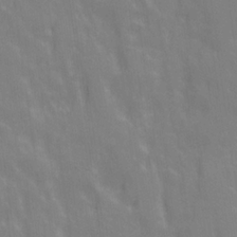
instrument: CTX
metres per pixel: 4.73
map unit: Ave
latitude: 21.1214
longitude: -134.2522
